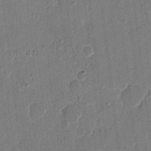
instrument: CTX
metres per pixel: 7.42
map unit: eHh
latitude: 10.2523
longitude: -68.4223
